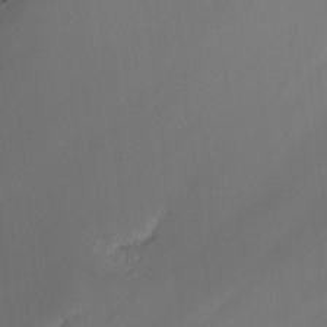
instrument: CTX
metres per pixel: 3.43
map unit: Nhu
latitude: -14.8030
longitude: -55.1781
